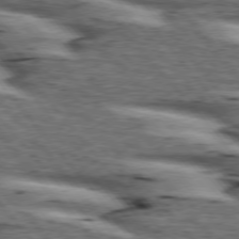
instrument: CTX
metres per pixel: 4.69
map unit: lApd
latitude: 75.9717
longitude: -82.2333
